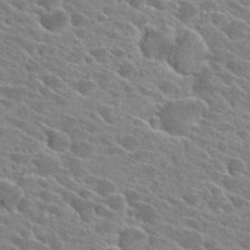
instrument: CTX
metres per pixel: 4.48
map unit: Hto
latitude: 25.6882
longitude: -42.3656
